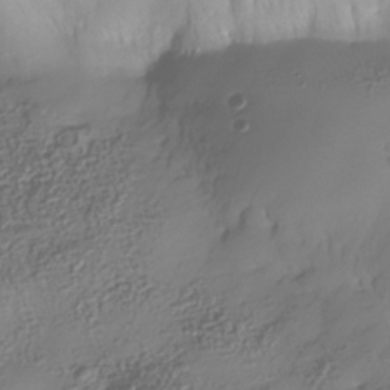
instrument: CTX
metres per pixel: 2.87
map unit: Nhe
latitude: -35.6155
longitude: -144.2900
